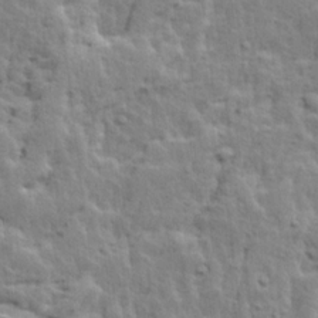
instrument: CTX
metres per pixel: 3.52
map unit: Ave
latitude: 14.2334
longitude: -134.5923
